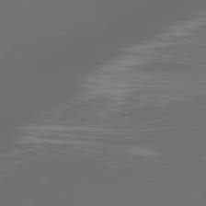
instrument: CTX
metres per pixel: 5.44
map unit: Ap
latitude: -76.8408
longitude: -81.6883
